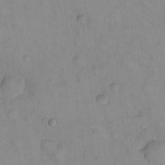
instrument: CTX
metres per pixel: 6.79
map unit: Nhu
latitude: 23.8394
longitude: -62.8569
